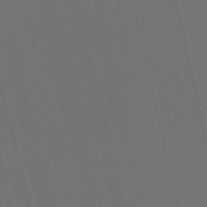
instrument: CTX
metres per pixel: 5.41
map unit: Nve
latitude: -59.8044
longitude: 61.0864
